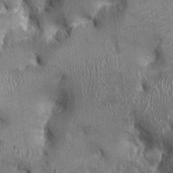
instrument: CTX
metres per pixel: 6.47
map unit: Ht
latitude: -2.2739
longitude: -13.2537
